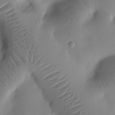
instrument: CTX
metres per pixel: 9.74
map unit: Nhu
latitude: 14.5735
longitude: -78.4412
